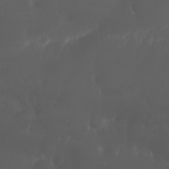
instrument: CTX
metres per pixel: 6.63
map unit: Nhu
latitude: 26.4412
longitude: -64.2900
